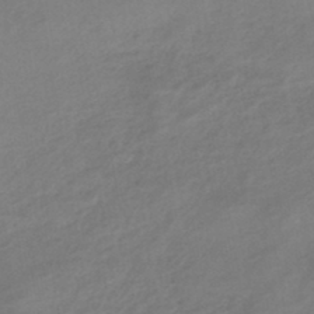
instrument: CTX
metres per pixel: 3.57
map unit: eHb
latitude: -43.9556
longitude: 85.0675
